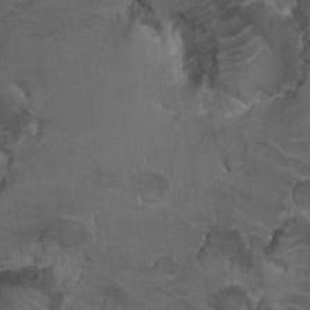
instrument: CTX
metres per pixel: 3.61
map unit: Nhu
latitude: 19.0080
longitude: -32.3845
